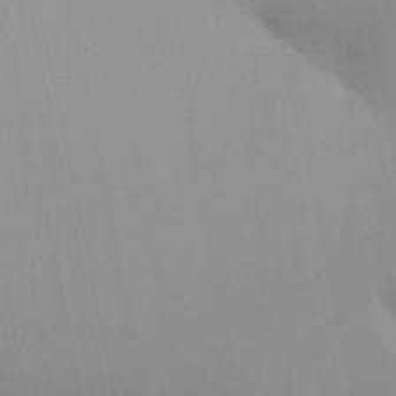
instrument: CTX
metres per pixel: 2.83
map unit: Aa
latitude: 30.7058
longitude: -144.7057
